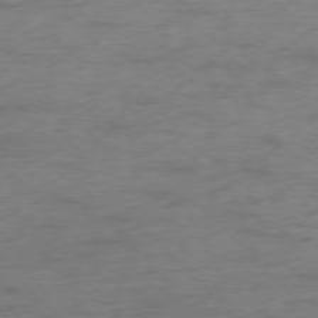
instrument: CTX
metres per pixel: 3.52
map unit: Ap
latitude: -77.3321
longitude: -89.3482
